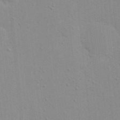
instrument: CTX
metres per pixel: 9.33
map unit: eHh
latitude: 21.1403
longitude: -64.5357
